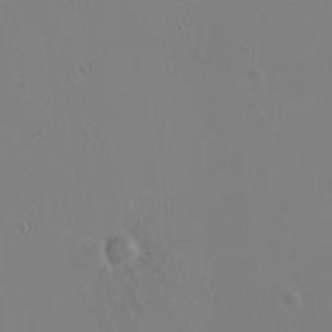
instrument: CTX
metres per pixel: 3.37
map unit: eHh
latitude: 1.4048
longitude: -54.4790
